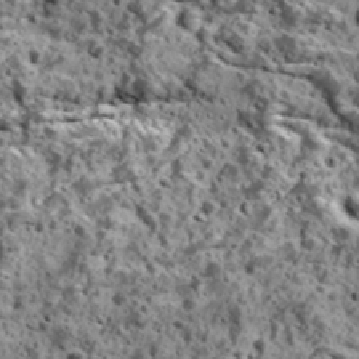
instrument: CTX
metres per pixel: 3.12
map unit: Ave
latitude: 18.2522
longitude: -134.5923
